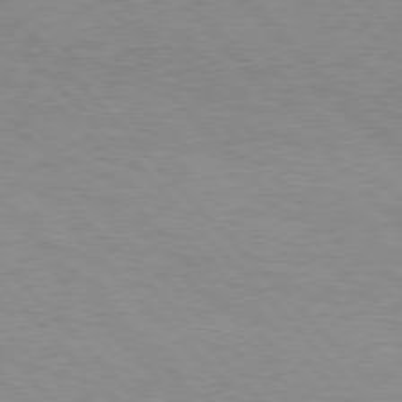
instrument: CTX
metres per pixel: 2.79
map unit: Hpe
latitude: 77.0269
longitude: -152.1956
